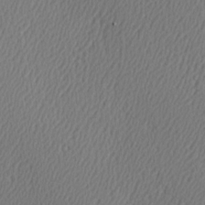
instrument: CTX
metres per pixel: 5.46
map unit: Hve
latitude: 2.9513
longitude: -124.4601
